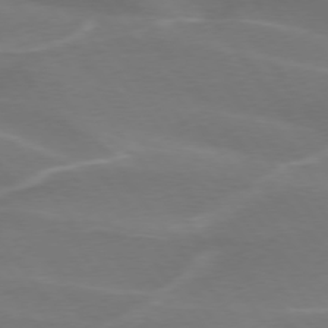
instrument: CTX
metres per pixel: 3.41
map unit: lApd
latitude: 74.6302
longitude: -62.4412
